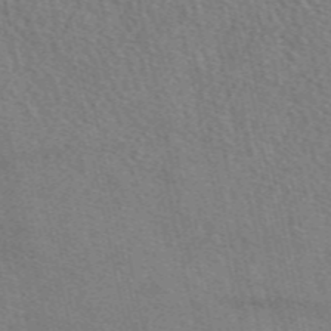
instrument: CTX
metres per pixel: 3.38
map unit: eAb
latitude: 49.9717
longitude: 112.8597
